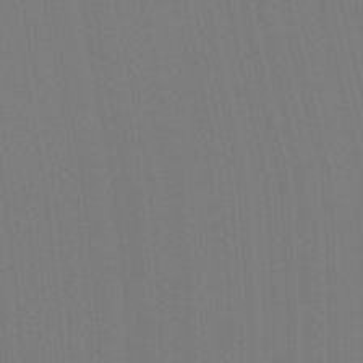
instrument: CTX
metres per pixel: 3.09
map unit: Ht
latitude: -4.7463
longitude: -27.2537
